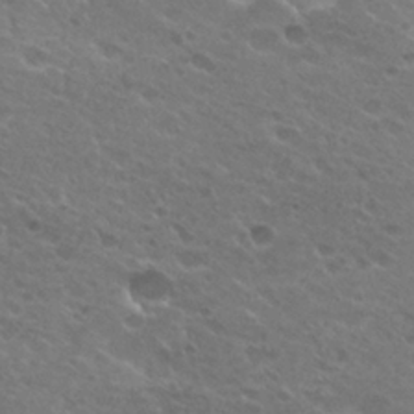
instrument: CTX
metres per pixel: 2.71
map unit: Hto
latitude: 25.3103
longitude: -37.3860
